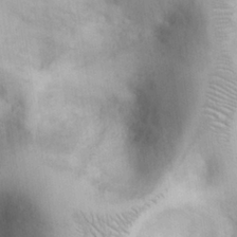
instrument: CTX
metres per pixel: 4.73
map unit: eHh
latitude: 26.2145
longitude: -65.3860
